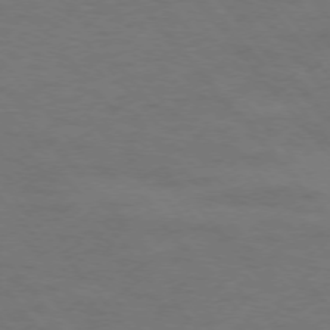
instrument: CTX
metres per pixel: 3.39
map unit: Ap
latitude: -76.3495
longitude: -62.1767
